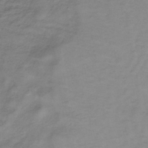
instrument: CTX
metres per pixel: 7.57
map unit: lHb
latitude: -34.0472
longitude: 66.5385
